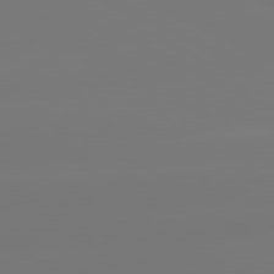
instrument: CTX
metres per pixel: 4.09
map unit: lApd
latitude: 80.8758
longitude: -148.8380
